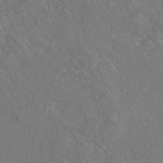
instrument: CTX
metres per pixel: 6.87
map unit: eAb
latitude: 47.1215
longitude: 110.6896
